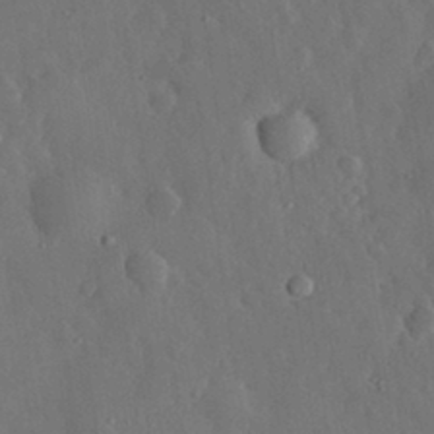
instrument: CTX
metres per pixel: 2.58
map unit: eHh
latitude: 31.1404
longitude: -78.3468
